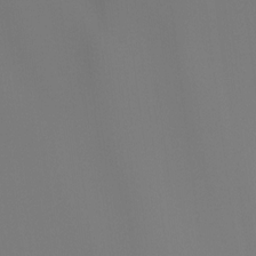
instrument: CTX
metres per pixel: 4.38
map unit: Ht
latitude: -15.8045
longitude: -42.4412
